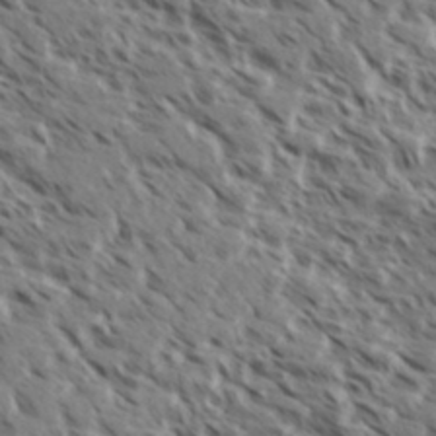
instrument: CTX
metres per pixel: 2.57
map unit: eHh
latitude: 35.6505
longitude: -138.8569
